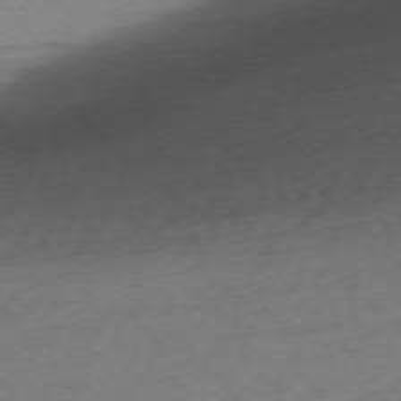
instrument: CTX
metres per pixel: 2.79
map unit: Ap
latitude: -75.2187
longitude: -72.3090
